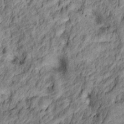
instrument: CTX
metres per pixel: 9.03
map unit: Ht
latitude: 10.0255
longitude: -39.8772
